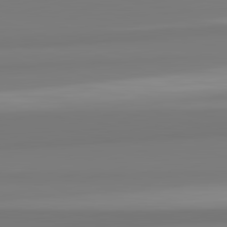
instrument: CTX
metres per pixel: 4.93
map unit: lApd
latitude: 82.5923
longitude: 174.0472
